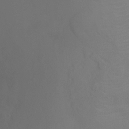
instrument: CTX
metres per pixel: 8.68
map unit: Ht
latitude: -5.0675
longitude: -26.2901
